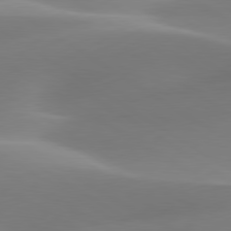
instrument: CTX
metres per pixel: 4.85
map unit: lApd
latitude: 79.7639
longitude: -92.8569
